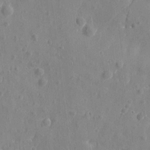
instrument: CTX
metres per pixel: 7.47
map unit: eHh
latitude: 7.1403
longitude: -74.7813
